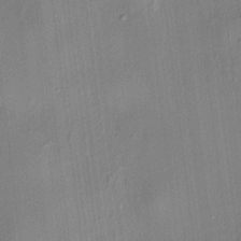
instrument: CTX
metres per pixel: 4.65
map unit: HNhu
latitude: 8.3656
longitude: 13.9745
